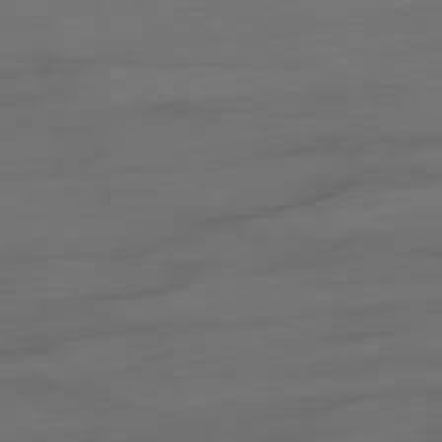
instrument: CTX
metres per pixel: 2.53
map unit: Ap
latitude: -79.1998
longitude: -63.9339
